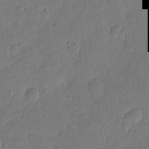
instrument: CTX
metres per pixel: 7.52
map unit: eHh
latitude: 4.8758
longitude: -72.1578
